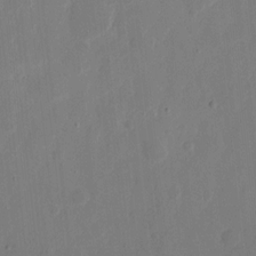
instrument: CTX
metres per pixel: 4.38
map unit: eHh
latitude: 9.6316
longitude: -67.6316
